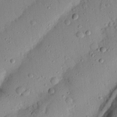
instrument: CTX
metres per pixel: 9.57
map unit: Nhu
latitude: 22.7624
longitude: -75.6127
